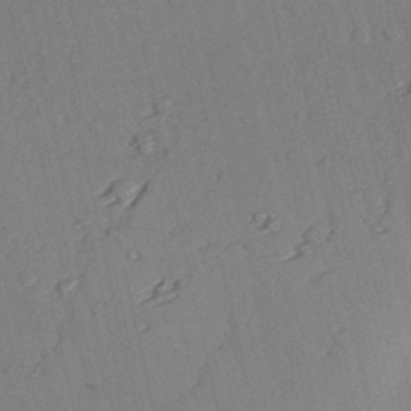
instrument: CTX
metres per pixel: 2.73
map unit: lAvf
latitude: 26.9325
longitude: -110.4223
